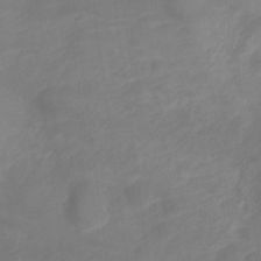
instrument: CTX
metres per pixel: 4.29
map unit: HNhu
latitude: -21.1809
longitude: 84.3873
